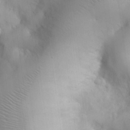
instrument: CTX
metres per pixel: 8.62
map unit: eHh
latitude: 25.1214
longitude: -64.8569
